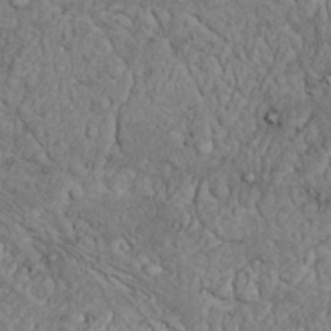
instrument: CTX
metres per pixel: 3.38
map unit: Nhu
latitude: 22.1578
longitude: -69.6883
